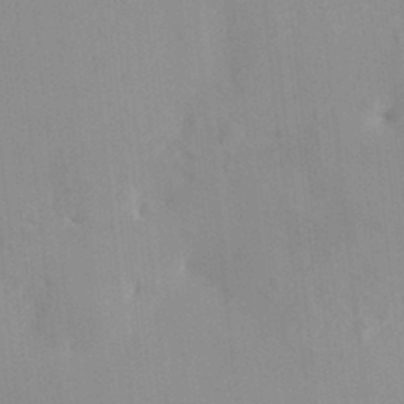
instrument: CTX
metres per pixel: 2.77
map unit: HNhu
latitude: 7.3860
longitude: -1.8016
